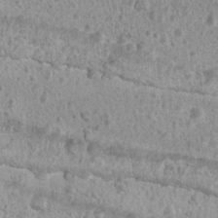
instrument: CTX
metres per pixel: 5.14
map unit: Nhu
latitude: 7.0458
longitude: -20.2711
